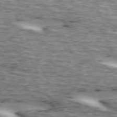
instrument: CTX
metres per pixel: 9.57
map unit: lApd
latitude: 73.0459
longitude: -54.8569
